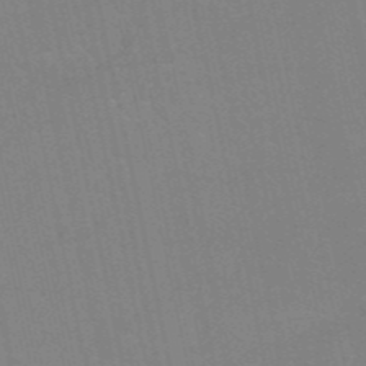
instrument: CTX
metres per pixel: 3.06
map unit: HNb
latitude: -52.3306
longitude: -43.8394
